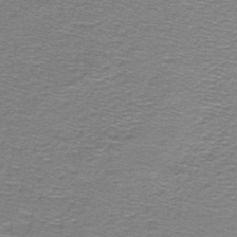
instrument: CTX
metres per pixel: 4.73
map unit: lHb
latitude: -42.2739
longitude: 55.8800
